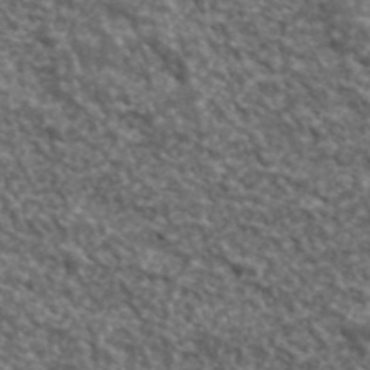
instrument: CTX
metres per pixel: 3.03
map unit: lHvf
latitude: 40.6490
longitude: -87.6883
